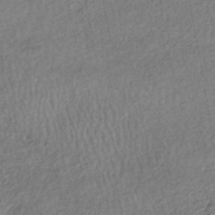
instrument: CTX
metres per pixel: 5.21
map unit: HNhu
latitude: -47.2187
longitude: 102.4818
